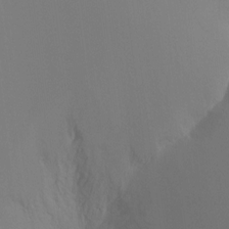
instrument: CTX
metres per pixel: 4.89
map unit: Ht
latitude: -16.5385
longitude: -47.4427
